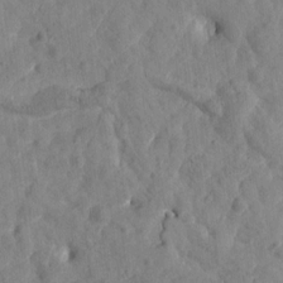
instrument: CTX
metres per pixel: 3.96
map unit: Htu
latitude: 2.0255
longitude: 179.4076
